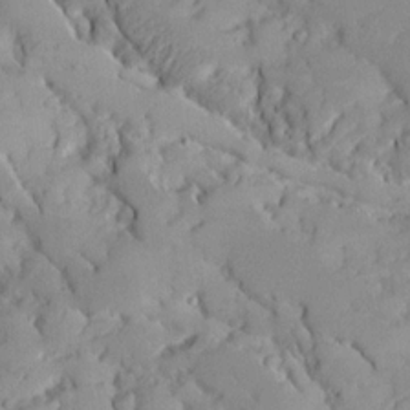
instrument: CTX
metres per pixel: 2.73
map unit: Ave
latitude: 18.6868
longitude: -128.9891
